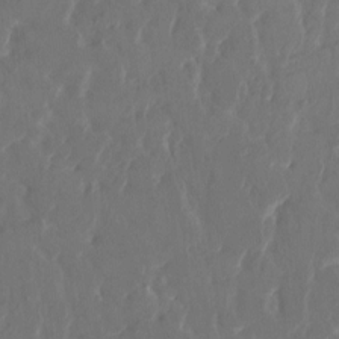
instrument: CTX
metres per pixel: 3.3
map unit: HNhu
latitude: 4.4034
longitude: 10.2173
